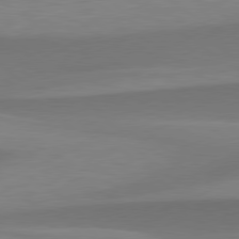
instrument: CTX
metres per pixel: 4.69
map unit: lApd
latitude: 79.4427
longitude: -94.5168
